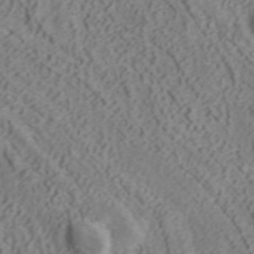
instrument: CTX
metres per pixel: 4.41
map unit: ANa
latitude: 40.0633
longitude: 34.3495
